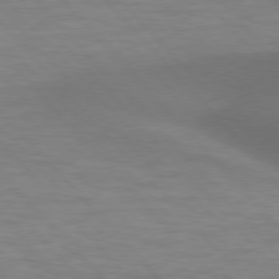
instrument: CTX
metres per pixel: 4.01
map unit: lApd
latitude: 76.6112
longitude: -59.0081
